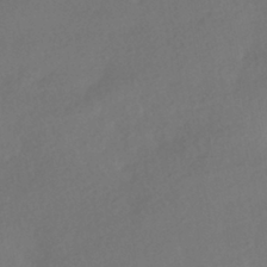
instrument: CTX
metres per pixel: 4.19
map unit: HNhu
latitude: -41.2565
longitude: 97.3699
